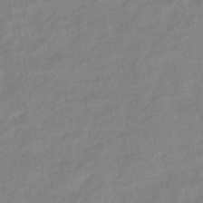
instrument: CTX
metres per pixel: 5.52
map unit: eHb
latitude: -40.7652
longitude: 82.4629
